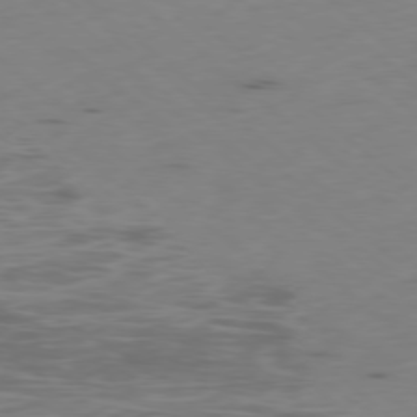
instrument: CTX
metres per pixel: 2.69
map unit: Ap
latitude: -78.8030
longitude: -74.7624
